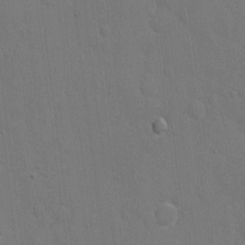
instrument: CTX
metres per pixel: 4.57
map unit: eHh
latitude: 6.2334
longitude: -67.6316
